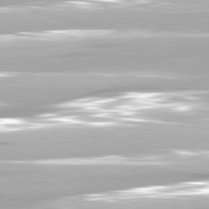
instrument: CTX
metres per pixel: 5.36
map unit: lApd
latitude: 81.2348
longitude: -139.8961
